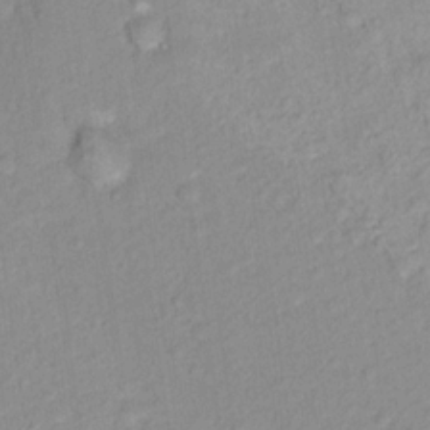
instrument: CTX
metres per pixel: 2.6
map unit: Nhu
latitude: 16.1011
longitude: -32.0444
